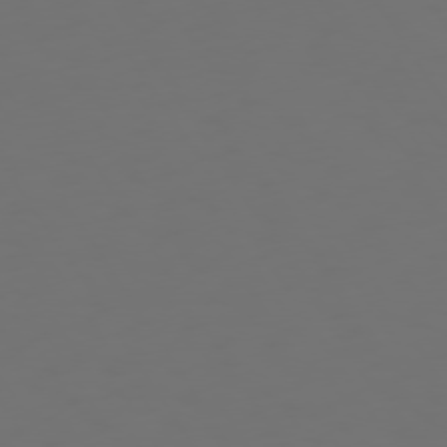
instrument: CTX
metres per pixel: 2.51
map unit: Hpe
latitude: 73.6316
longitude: -127.1214
